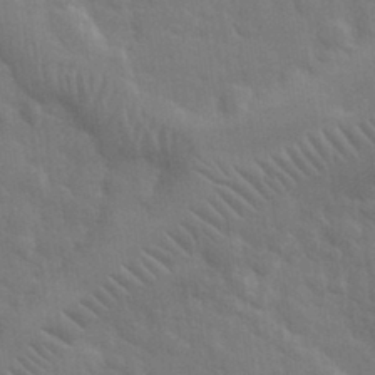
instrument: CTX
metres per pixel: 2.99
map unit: eHh
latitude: 32.8758
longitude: -70.1767
